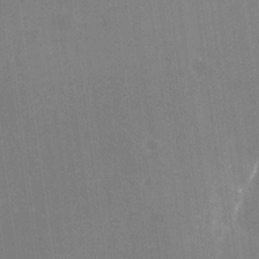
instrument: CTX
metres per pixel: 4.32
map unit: Nhu
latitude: -25.5021
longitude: -71.9906
